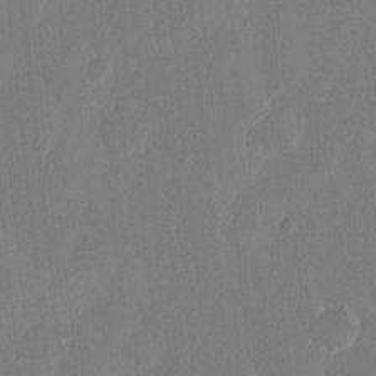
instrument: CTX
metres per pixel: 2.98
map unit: eHh
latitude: 9.8583
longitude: -67.7449
